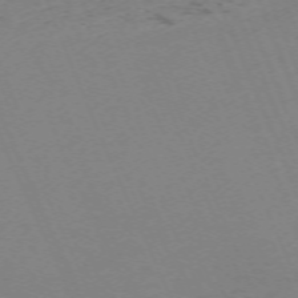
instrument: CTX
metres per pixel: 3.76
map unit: Nhu
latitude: -68.0661
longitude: 37.6344
